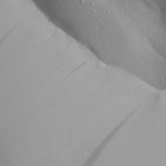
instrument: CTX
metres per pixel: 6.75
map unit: Aa
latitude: 28.2900
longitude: -132.9514
